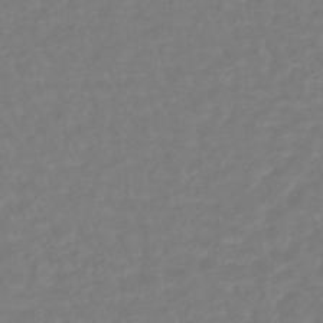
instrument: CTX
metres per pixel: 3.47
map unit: lHb
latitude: -42.3306
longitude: 67.5777
